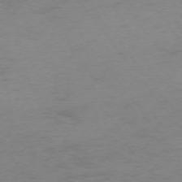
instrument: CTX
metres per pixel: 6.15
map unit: Ap
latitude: -75.1054
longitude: -72.9703
